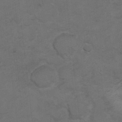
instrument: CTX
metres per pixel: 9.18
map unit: Hto
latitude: 8.3845
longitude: -35.2537
